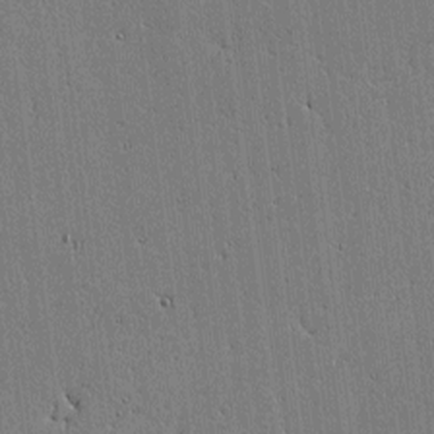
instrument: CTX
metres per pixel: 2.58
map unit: lAvf
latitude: -0.9920
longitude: -105.7828
